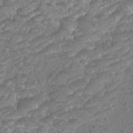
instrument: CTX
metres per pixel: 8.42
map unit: Htu
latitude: -11.0486
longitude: -72.7624
